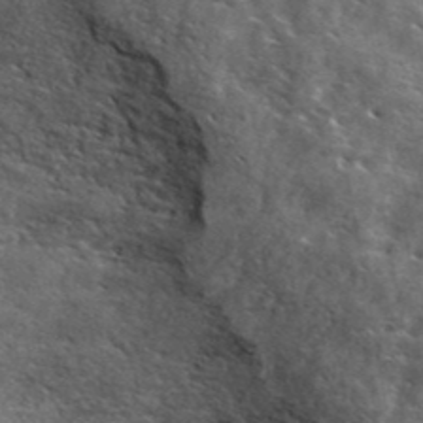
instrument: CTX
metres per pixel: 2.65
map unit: ANa
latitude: 42.5357
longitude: -88.9325
